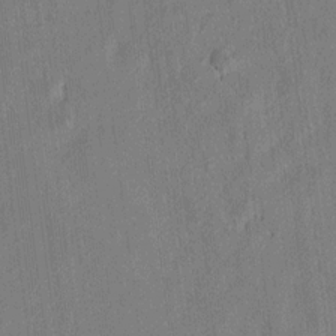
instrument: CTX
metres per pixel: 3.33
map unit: lAvf
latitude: 7.2348
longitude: 166.3306
